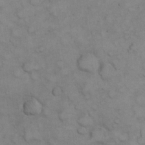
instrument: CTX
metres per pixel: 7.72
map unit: eHh
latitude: 22.0255
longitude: -59.6883
